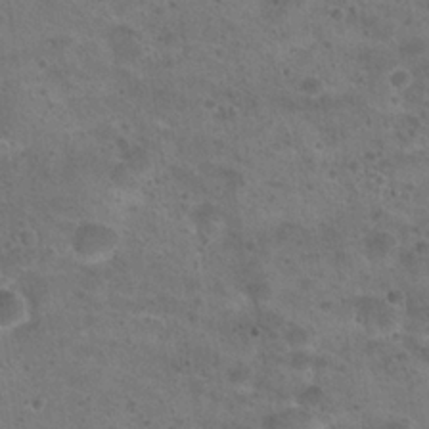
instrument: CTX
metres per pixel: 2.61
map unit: Hto
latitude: 22.6490
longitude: -48.4979
